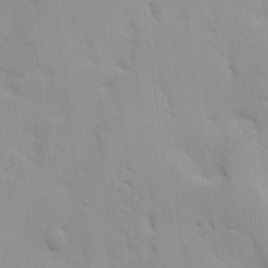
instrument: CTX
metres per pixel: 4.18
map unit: Ave
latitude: 9.1592
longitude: -103.4615
